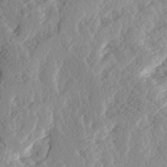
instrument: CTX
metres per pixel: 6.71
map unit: Ave
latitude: 14.4601
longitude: -135.2537
